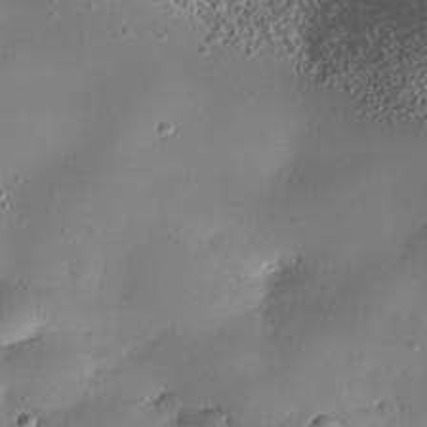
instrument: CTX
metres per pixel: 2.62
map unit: Nhe
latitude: -35.4265
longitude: -144.9891
